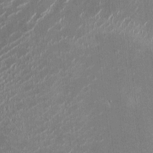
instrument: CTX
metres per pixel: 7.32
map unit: HNhu
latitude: -1.0298
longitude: -7.2726
